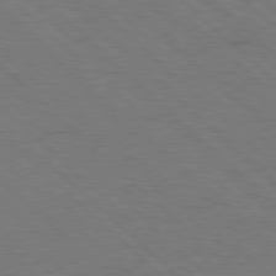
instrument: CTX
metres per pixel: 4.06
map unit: Hpe
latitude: 78.0255
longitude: -155.1970
